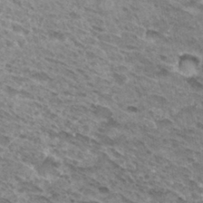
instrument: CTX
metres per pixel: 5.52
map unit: Hto
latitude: 31.6694
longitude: -46.5357
